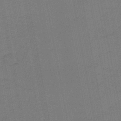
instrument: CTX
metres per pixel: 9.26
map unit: lHb
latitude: -45.3321
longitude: 63.6344
